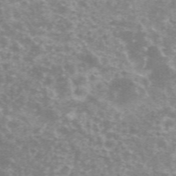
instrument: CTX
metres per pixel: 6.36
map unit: eHh
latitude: 35.8961
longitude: -59.7828
